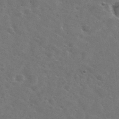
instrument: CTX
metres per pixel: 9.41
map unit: Nhu
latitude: 28.9136
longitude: -48.4223
